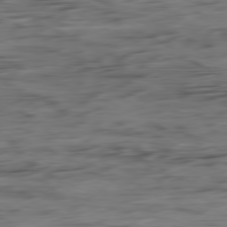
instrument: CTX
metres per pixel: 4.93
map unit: Ap
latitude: -81.0865
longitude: -96.0255
